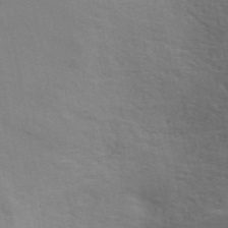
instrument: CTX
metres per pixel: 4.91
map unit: ANa
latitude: 49.2915
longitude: -74.0444
